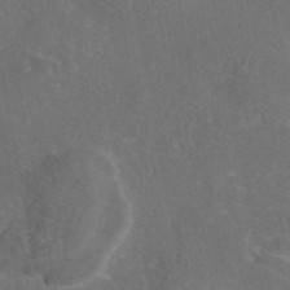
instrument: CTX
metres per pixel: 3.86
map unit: eAb
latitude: 45.8583
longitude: 108.5385
